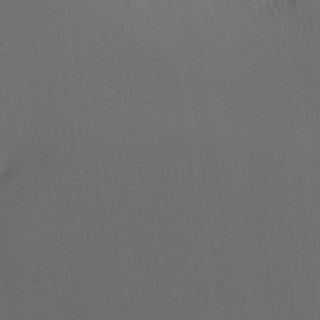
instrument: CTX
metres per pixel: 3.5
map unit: Ht
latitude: -16.4062
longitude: -47.2726
